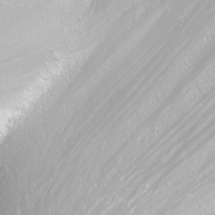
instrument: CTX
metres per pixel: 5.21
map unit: Nhu
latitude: -10.9731
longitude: -65.9339
